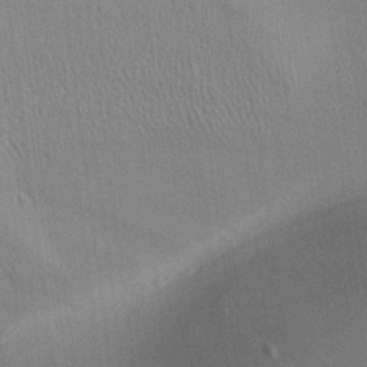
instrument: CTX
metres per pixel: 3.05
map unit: Aa
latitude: 25.5749
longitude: -134.1200
